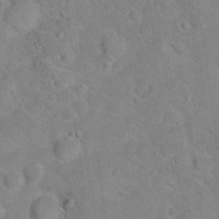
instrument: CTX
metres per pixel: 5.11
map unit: Hto
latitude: 18.1011
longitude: -38.1389
